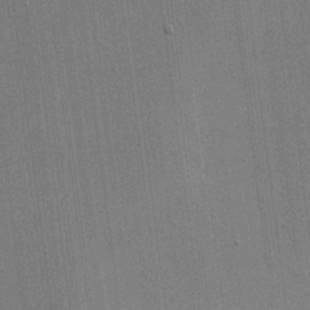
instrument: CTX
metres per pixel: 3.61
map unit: eHh
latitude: 15.9151
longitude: -69.0459
